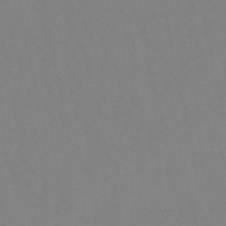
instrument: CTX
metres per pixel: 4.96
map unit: lHb
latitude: -49.0676
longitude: 69.8800
